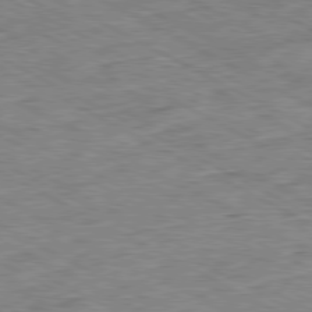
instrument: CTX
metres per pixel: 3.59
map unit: Ap
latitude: -80.7086
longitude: -85.1970
